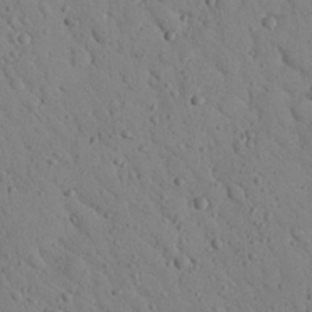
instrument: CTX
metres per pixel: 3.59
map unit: Nhu
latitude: 22.8758
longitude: -76.4601
